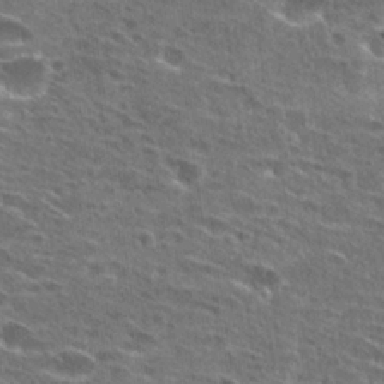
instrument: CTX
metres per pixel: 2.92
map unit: Hto
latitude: 26.9892
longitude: -45.8772
